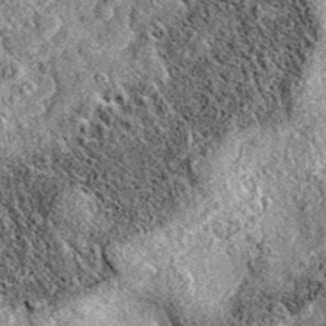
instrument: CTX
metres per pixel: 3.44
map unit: eAb
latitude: 36.6301
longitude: 111.2187
